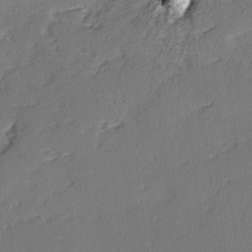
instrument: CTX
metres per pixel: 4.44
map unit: lAvf
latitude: -3.2753
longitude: -107.7261
